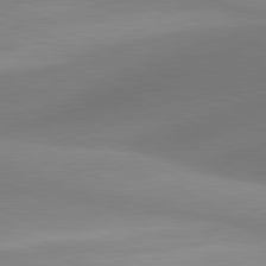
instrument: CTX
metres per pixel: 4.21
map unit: lApd
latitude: 81.1214
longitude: 130.8786
